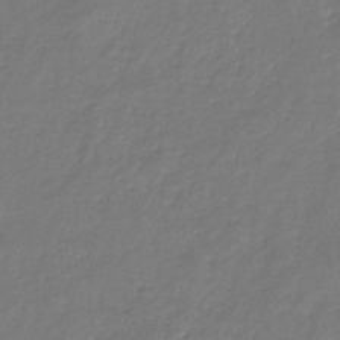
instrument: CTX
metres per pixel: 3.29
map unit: eHb
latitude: -30.3306
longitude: 71.4455
